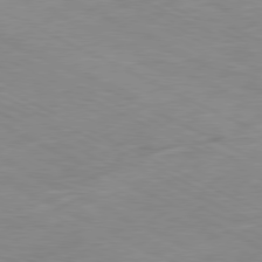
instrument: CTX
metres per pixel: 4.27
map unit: Ap
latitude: -80.5763
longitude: -75.5938
